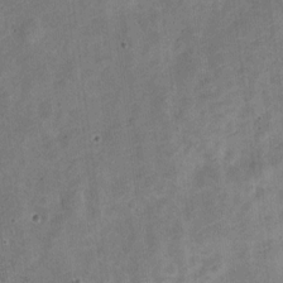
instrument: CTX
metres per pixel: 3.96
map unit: Nve
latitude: -25.9367
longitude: 105.8422
